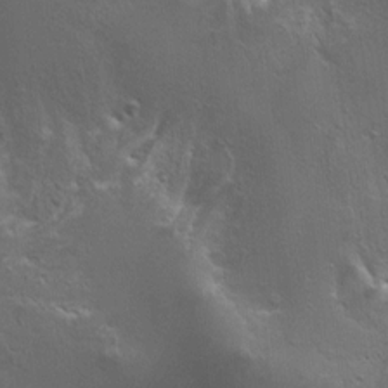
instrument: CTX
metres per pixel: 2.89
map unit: HNhu
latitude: 7.5938
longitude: -0.5734
